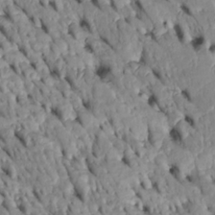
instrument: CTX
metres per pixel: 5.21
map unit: Htu
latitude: -4.7085
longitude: 152.9352
